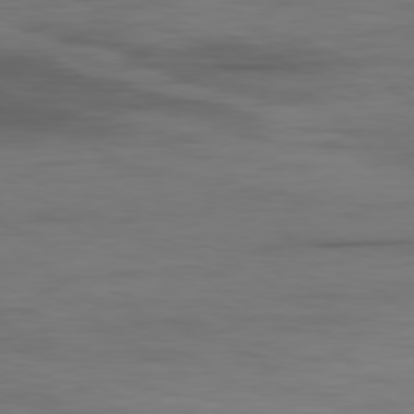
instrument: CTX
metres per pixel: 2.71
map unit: Ap
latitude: -79.4832
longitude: -78.1200
